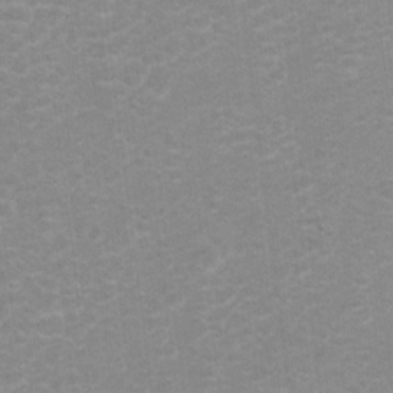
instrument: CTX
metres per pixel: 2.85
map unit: Hto
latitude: 5.6127
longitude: -32.3656
